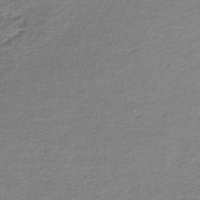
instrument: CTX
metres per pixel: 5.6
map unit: lHb
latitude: -45.2754
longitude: 58.8407
